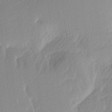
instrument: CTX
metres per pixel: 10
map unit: Ave
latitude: -9.1998
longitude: -123.4804
